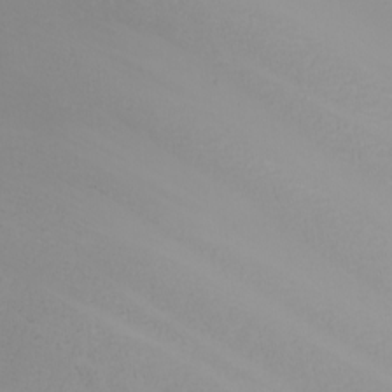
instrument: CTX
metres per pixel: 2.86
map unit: Nhu
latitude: -7.2376
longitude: -90.5168
